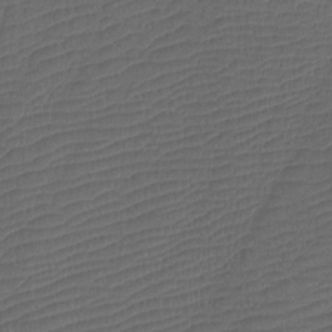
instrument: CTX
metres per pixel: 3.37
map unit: Htu
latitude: -11.1998
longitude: -72.1389
